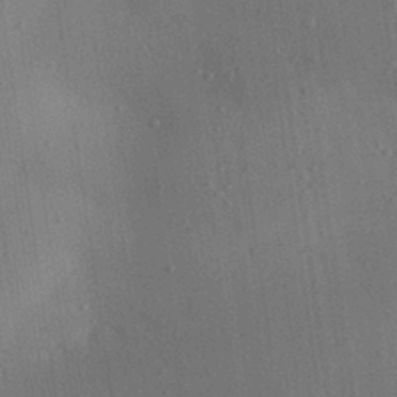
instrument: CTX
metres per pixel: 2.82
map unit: Aa
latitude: 30.0633
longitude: -145.4048
